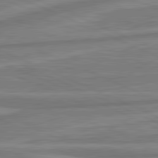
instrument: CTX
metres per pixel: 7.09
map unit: lApd
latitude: 81.5749
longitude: -175.4238
